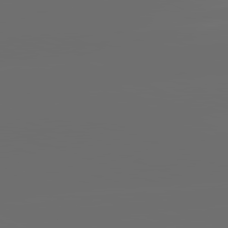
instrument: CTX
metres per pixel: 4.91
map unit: lApd
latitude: 82.0633
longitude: -165.8394
